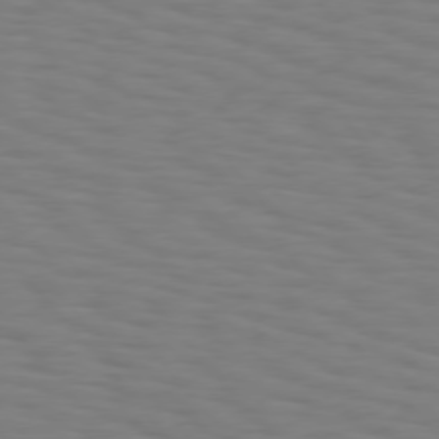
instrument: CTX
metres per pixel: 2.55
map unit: Hpe
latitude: 75.7072
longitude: -132.2712
